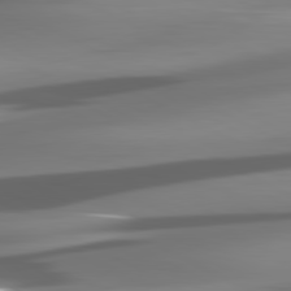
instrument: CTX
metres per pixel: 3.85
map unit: lApd
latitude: 81.0647
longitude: -144.8758
